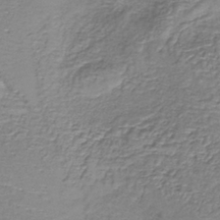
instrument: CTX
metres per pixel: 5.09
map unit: lHb
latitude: -38.7463
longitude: 61.0864
